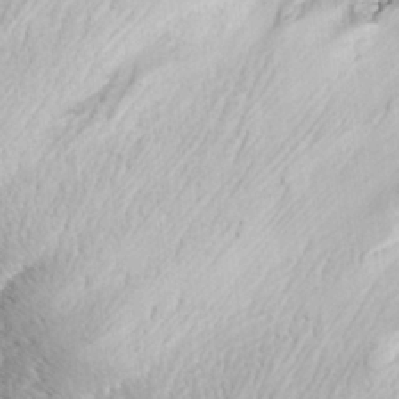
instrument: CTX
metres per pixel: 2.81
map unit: lHvf
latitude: 27.1403
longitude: 142.7274
